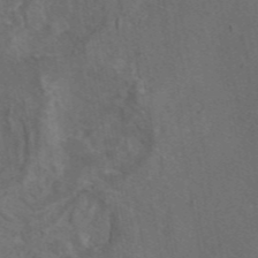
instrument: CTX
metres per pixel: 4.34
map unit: eAb
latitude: 46.4223
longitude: 108.3306
